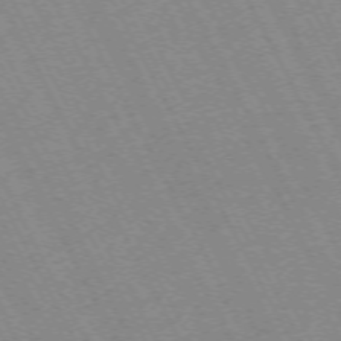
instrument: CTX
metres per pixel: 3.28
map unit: Hpe
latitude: -72.1417
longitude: 10.5574
